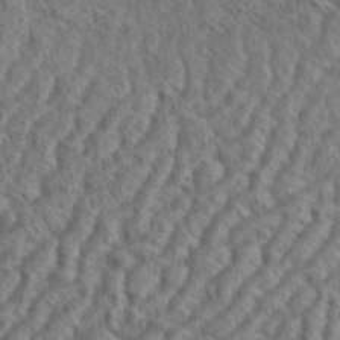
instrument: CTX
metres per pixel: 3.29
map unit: eHh
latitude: 37.3860
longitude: -137.6316
